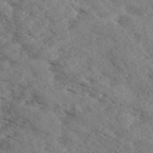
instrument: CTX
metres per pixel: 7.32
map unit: eHh
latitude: 35.4426
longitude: -140.0444
